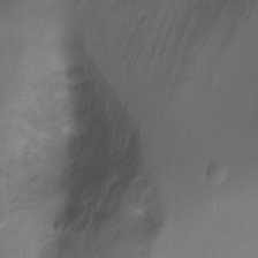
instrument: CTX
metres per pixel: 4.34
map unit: Ht
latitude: -5.8611
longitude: -34.4223
